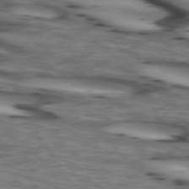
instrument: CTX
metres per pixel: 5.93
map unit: lApd
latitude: 74.0633
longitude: -64.5357
